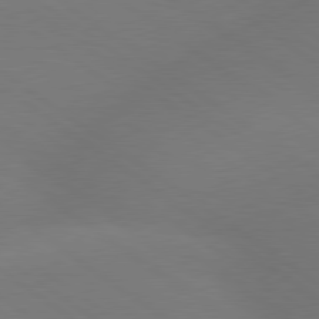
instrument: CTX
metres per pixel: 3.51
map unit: lApd
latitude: 79.3860
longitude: -151.3292
